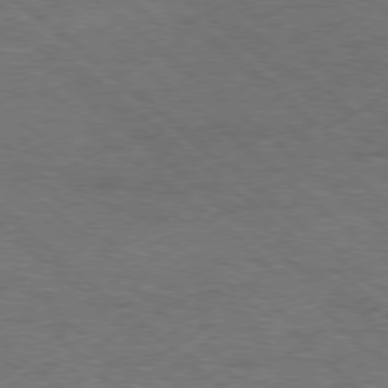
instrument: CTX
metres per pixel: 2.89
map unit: Hpe
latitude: -78.6329
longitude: 17.2943
